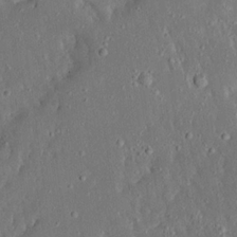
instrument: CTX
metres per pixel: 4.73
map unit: Ave
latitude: 17.7450
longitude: -140.4790
